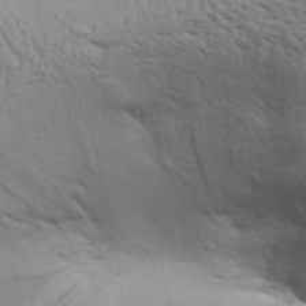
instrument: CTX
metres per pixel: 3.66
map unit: Aa
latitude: 29.1025
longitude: -134.4034
